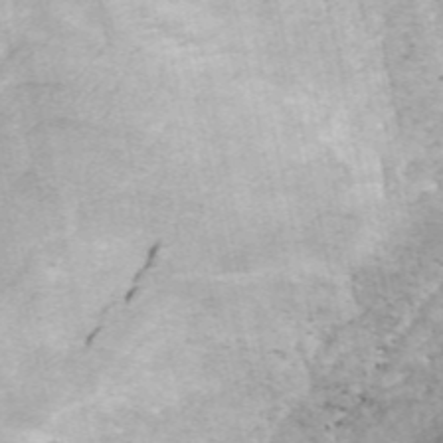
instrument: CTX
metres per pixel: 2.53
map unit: ANa
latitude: 46.4223
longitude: 25.0108
